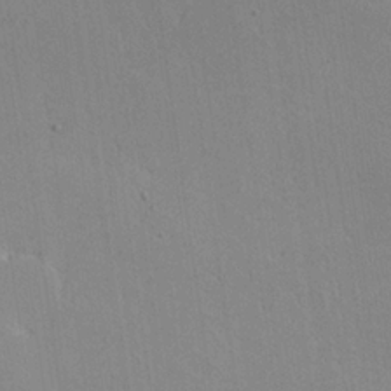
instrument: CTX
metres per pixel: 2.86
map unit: lHvf
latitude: -10.7652
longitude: -102.1011
